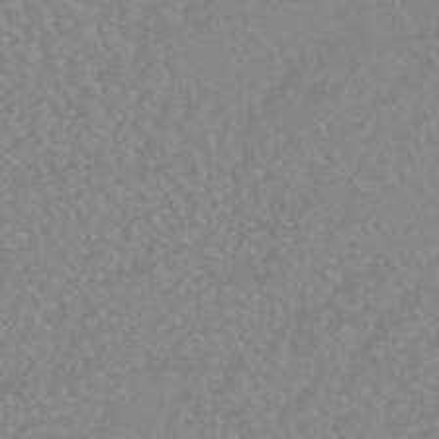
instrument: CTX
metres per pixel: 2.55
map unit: eHb
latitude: -44.2362
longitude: 81.5399
